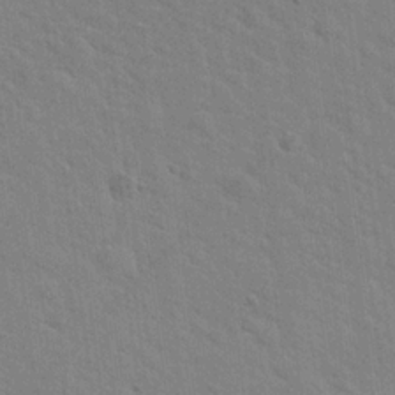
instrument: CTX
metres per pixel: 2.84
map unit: Hto
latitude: 20.4601
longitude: -54.4034
